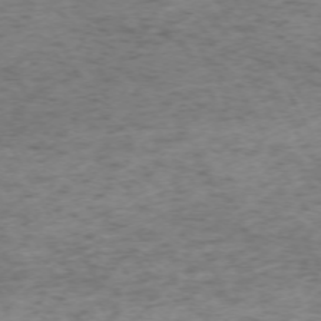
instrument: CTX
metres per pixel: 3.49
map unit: Ap
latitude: -73.0297
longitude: -70.1578
